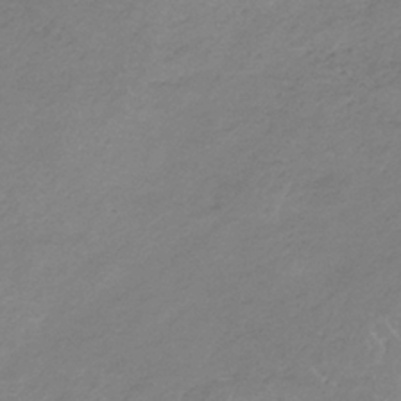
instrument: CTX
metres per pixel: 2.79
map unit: HNb
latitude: -34.9164
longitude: 56.1417
